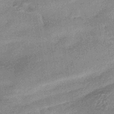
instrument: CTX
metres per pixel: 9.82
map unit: HNhu
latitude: -42.7463
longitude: 90.8219
